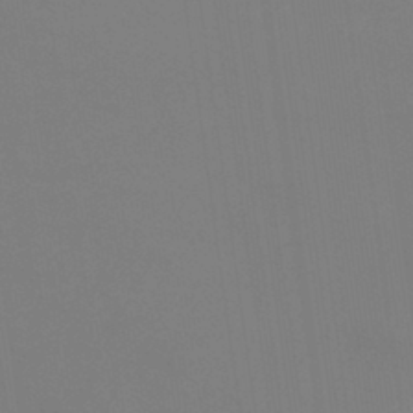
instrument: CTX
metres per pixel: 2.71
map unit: eHb
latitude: -38.1039
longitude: 75.1054
